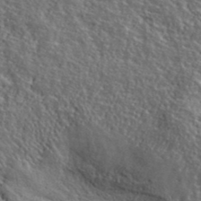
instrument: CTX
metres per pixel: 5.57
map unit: lHvf
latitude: 40.5356
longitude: -86.8380
